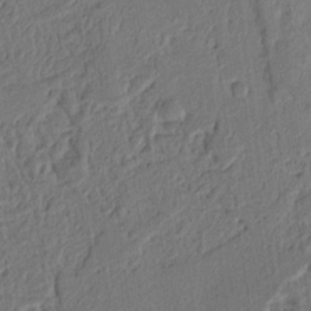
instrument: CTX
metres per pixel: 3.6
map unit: Ht
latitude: 11.9717
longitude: -75.9150
